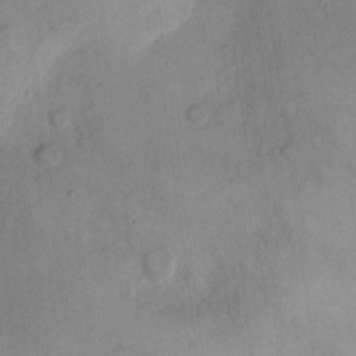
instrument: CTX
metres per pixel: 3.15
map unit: Hto
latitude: 11.2915
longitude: -58.9325
